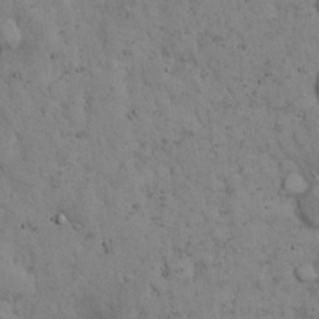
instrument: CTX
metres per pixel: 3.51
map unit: eHh
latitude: 15.9339
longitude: -63.9339
